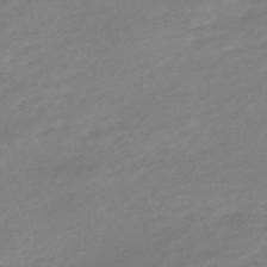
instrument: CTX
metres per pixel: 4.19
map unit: Nve
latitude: -57.5210
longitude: 57.4076
